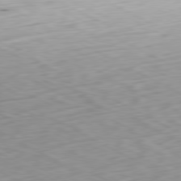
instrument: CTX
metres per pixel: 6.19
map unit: Ap
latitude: -80.7274
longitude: -70.4223
